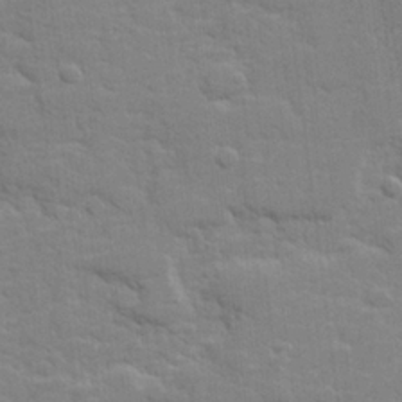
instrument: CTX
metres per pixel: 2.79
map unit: lHvf
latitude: 24.4601
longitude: 142.3495
